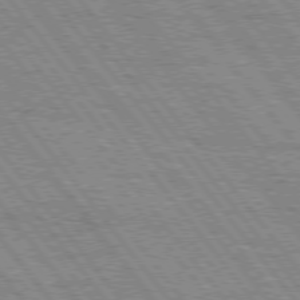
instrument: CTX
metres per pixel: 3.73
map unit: Hpe
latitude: 75.7639
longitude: -152.7247
